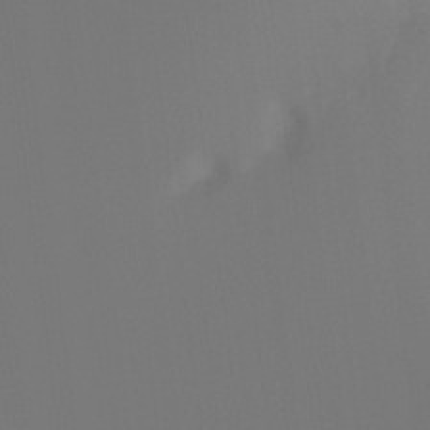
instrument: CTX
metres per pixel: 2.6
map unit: Htu
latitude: -7.7099
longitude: -48.9514
